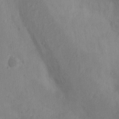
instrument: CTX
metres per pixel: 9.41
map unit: Nhu
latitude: 11.1592
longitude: -27.6127
